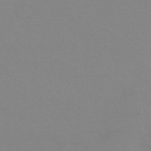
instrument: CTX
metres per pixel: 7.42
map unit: eHb
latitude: -44.6141
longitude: 86.6896
